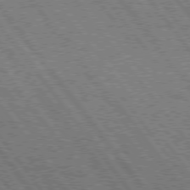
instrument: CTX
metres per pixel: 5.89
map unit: Hpe
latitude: 75.6127
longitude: -149.3293
